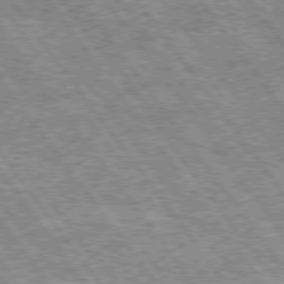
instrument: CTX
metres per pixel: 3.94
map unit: Hpe
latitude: 74.9136
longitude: -156.1199
